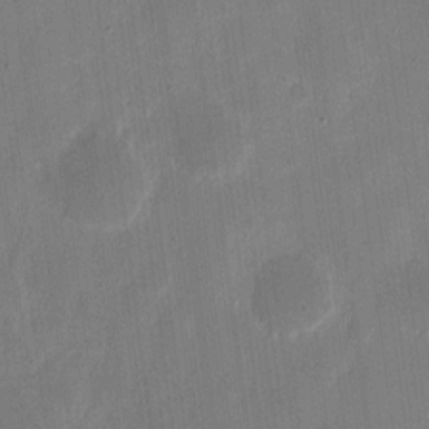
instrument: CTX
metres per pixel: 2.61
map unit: eHh
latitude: 8.7813
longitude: -68.7057
